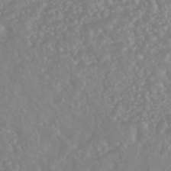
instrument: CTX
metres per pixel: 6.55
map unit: HNhu
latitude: -45.5966
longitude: 97.4644
